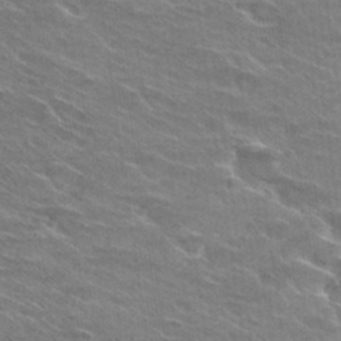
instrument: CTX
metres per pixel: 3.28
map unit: Hto
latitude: 29.8961
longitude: -43.1025
